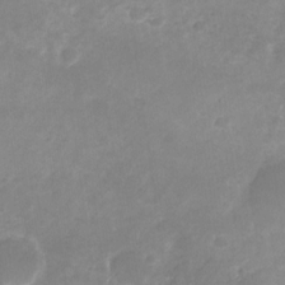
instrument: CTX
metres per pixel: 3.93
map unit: Nhu
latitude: -26.8219
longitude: -70.6679
